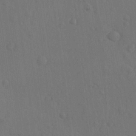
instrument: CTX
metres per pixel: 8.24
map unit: lAvf
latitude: -9.1053
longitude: -120.9514
